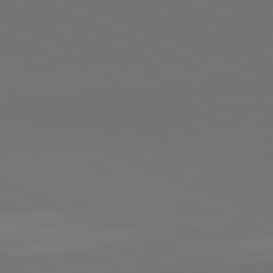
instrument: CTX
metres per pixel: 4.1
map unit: lApd
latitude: 81.7450
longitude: 146.9730
